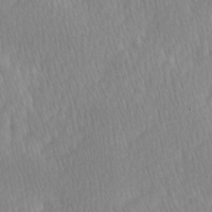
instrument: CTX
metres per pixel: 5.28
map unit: Ave
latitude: -0.7841
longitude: -114.1010
